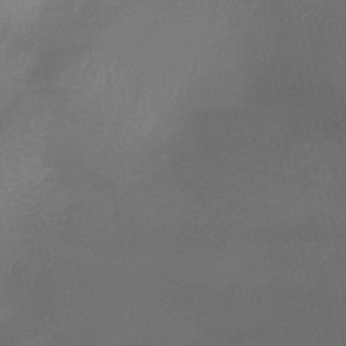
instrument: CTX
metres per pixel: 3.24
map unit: lHb
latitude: -41.0108
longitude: 77.6911
